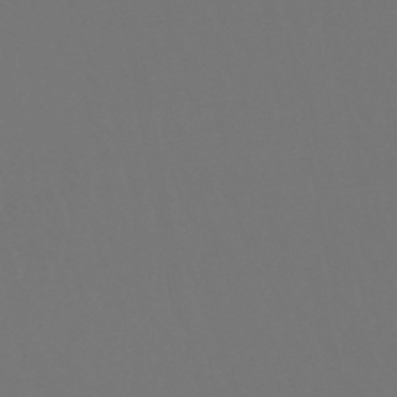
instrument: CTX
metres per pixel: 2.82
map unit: lHb
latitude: -47.1242
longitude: 75.7856
